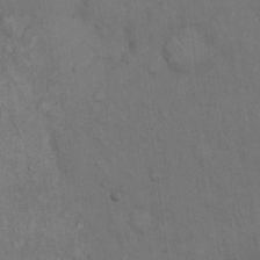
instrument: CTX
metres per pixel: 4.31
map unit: Hto
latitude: 15.0081
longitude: -61.4426
